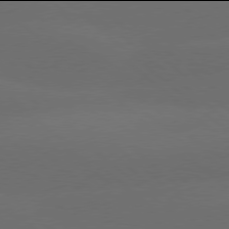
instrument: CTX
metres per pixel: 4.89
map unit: lApd
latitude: 77.9906
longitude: -56.4223
